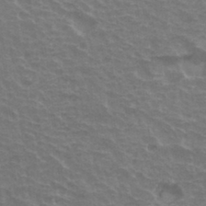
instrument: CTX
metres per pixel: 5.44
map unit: Hto
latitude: 34.2711
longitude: -40.6112
